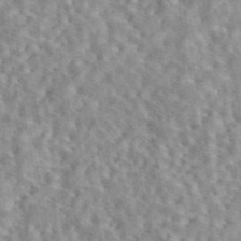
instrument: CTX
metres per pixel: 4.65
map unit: eAb
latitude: 44.4979
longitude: 116.7841
